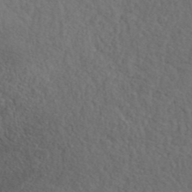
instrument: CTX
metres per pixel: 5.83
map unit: ANa
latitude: 42.2901
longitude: 51.4832
